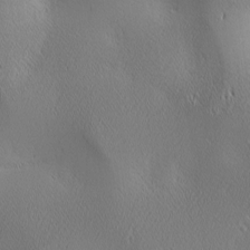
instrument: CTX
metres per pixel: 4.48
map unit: lAa
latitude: 2.1766
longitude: -117.5371
